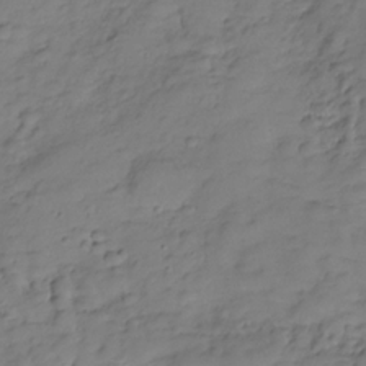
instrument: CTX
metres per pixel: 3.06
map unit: Hve
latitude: -29.1809
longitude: 94.7274
